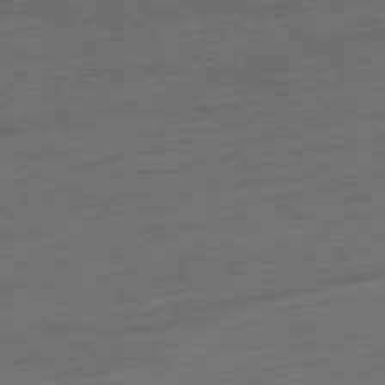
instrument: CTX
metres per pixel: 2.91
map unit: Hpe
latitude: -77.4454
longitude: -13.0837
